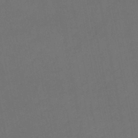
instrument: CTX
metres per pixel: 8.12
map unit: lHb
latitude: -45.8045
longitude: 61.0864
